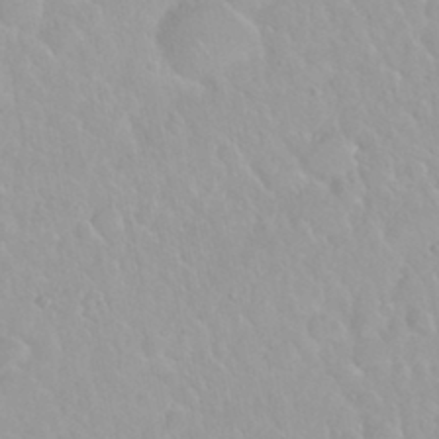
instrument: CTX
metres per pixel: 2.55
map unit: Nhu
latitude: 29.7260
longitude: -55.3670
